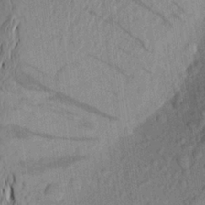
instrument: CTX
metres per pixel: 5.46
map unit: Aa
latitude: 22.9325
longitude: -146.7813
